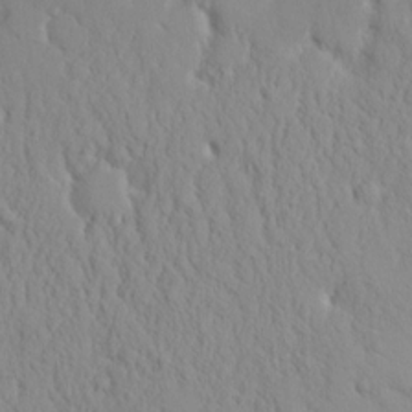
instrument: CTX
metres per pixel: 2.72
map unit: eHh
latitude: 15.0837
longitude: -71.5938
